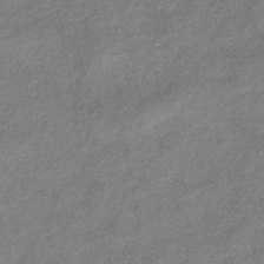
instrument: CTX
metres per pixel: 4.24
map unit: eHb
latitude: -39.2376
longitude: 80.4440
